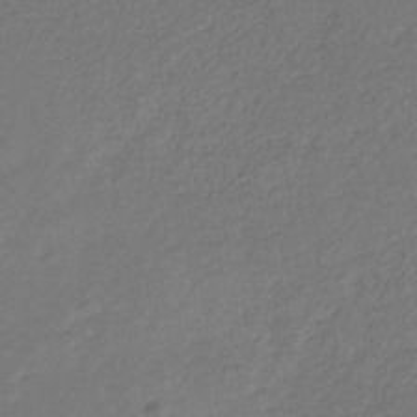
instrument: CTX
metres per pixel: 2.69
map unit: eHb
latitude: -30.1039
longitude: 65.3888
